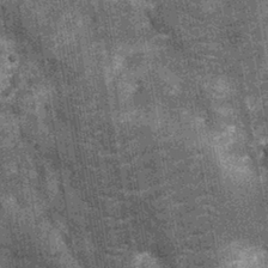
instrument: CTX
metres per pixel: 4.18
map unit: Nhu
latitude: -12.7085
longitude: -22.3845
